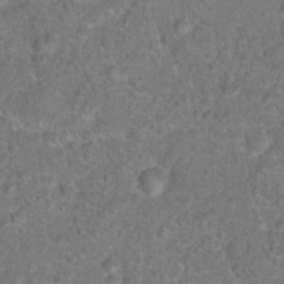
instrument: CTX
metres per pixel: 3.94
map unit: Hto
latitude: 17.5749
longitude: -40.9891
